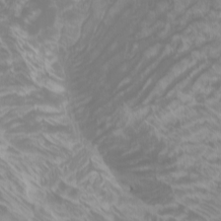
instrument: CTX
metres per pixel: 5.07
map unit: Htu
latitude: -5.8422
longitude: -74.6113
